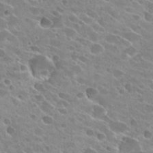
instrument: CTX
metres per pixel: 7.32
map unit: Hto
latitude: 26.0255
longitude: -41.8394
